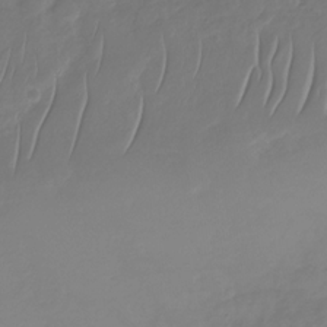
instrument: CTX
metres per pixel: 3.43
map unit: Nhu
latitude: -30.4251
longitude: -59.0647
